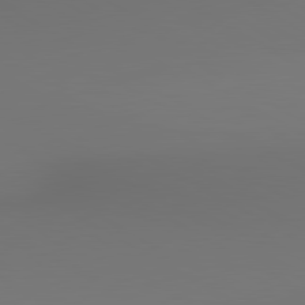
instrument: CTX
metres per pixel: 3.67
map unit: lApd
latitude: 80.4412
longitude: 154.8786
